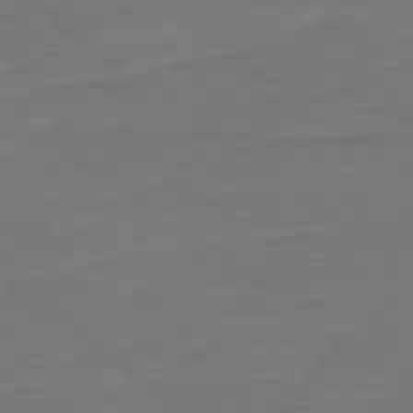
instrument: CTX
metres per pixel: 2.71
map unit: Ap
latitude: -79.1431
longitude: -89.4049
